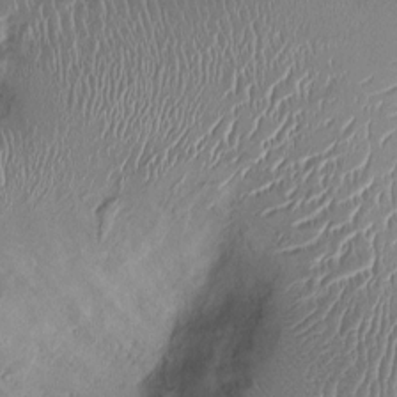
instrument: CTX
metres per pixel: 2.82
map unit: Ht
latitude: -0.6519
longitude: -13.5560
